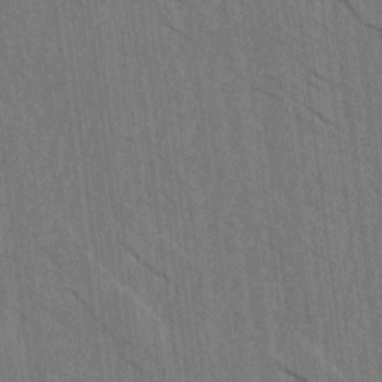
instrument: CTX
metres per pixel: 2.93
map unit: Aa
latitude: 14.9136
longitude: -145.3293
